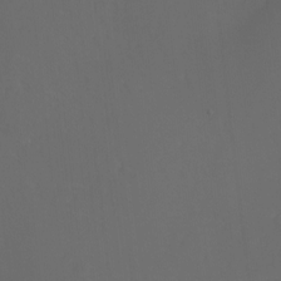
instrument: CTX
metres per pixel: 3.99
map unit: Nhu
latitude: -23.2376
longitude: -71.1214
